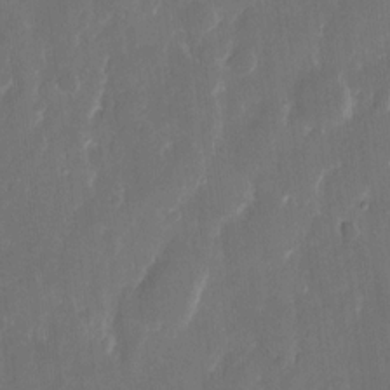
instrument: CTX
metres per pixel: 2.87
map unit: eHh
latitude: 12.6491
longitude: -72.5168
